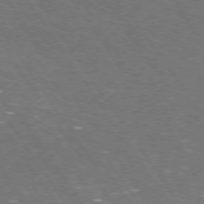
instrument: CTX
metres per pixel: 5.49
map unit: Hpe
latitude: 73.3293
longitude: -125.4048
